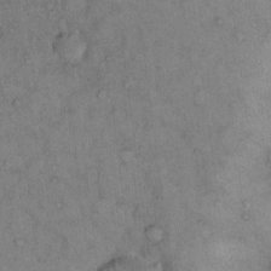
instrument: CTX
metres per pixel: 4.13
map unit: Hto
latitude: 11.5560
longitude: -61.0080
